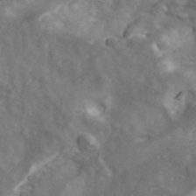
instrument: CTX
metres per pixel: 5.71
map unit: ANa
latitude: 41.7072
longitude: 14.8786
